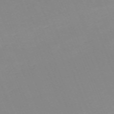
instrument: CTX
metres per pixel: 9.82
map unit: Nhu
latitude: -67.5966
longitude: 37.8989
